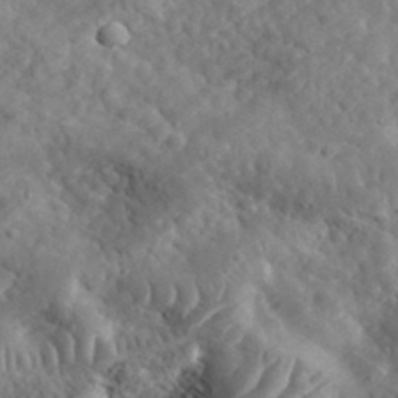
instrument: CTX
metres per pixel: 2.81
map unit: lHvf
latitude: 34.9324
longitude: -86.5923
